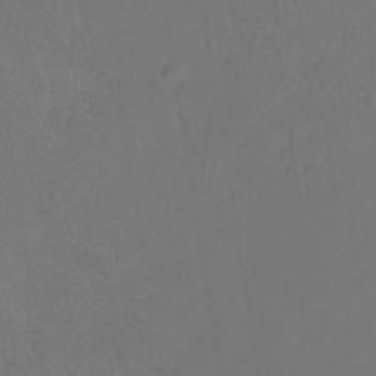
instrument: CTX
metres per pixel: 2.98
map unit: HNhu
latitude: -39.1809
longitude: 101.0864
